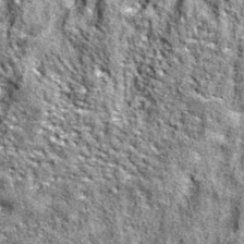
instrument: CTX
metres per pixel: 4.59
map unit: eAb
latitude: 37.4237
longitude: 105.8422
